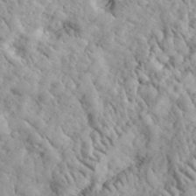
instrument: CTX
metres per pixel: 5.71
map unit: lHvf
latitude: 35.0458
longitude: -86.3089
